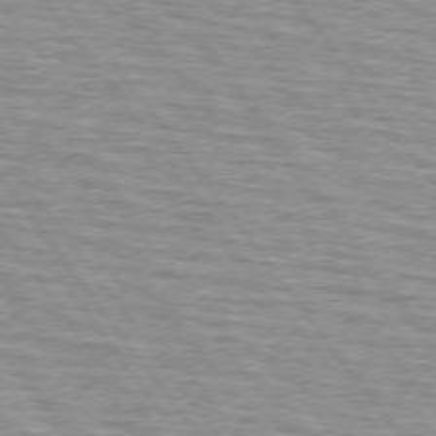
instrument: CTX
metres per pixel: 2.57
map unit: lApd
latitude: 74.6302
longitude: -75.7828
